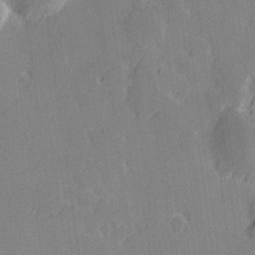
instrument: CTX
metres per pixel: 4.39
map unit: Hve
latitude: 28.2144
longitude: 145.2943
